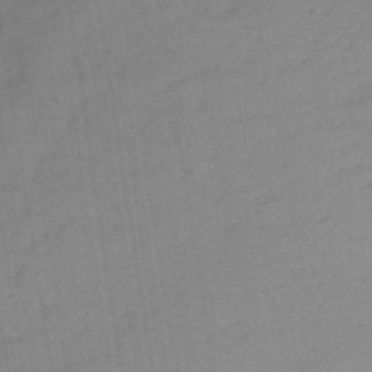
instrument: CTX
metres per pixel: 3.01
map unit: lHb
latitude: -44.4440
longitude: 71.4077
